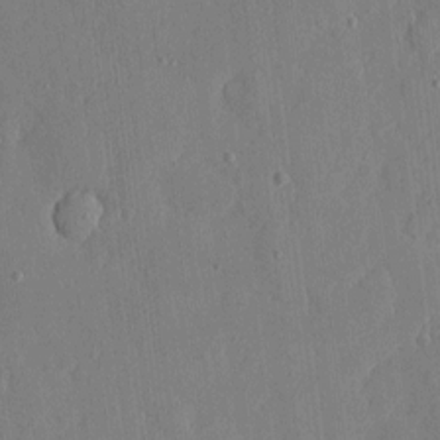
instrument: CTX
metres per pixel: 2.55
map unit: eHh
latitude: 4.8380
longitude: -72.6491
